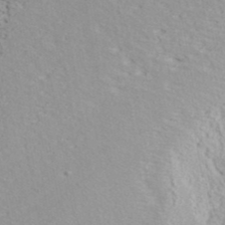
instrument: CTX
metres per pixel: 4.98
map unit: ANa
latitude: 40.3467
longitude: 30.5762
